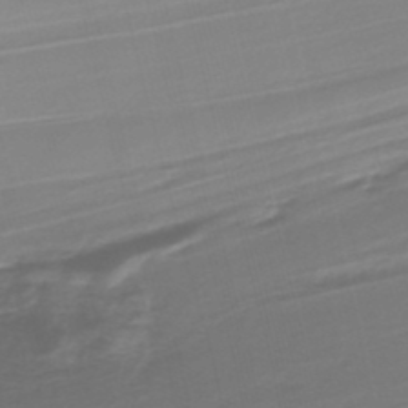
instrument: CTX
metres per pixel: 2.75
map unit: lHb
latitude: -38.3873
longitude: 55.6911
